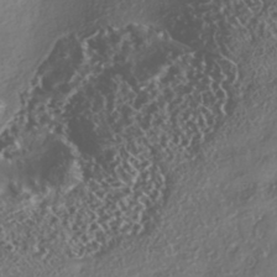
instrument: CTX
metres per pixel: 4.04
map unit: eHh
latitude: -42.5006
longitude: 121.7855
